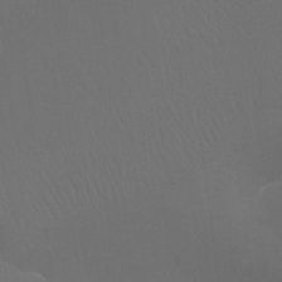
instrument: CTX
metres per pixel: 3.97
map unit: Ht
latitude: -7.7666
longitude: -32.8002
